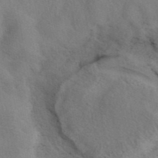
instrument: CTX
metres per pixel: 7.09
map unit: eAb
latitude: 41.0836
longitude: 108.1795
